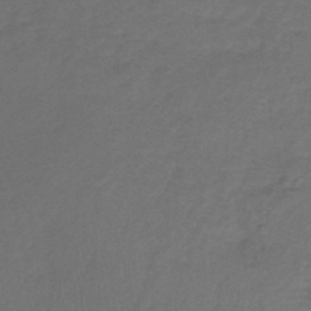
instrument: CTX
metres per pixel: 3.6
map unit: lHb
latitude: -42.8974
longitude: 61.9178
